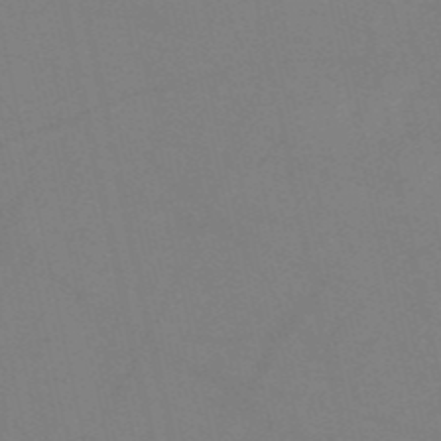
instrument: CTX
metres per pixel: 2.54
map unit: HNb
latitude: -53.6155
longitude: -42.3089
